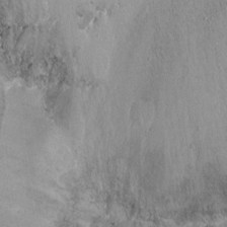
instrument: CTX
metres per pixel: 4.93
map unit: Nhu
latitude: -10.8786
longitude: -36.8758
